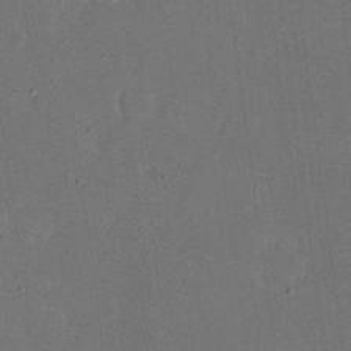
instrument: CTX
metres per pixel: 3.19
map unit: eHh
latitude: 19.3481
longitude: -70.2522
